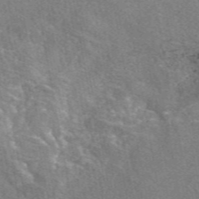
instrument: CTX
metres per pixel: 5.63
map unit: eAb
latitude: 48.4601
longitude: 113.0487
